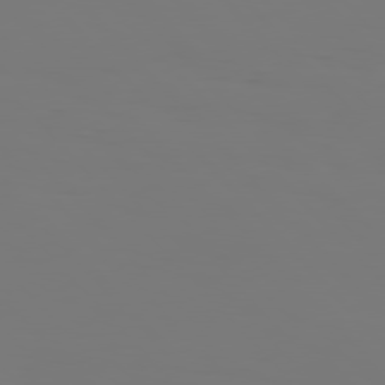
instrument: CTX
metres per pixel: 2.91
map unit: Hpe
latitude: 76.8191
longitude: -161.3481
